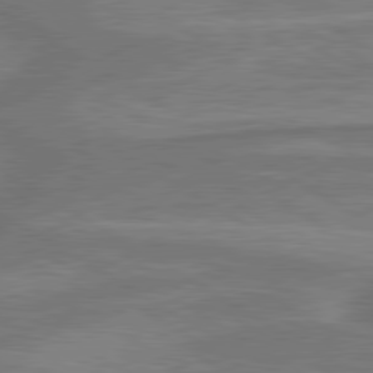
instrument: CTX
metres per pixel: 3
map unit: lApd
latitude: 79.9717
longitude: -173.1781
